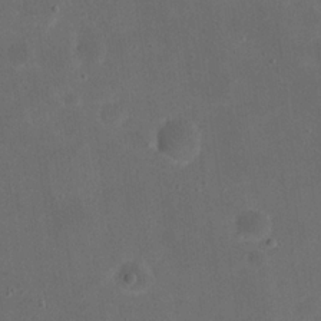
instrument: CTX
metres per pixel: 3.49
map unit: eHh
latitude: 19.6694
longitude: -65.3104
